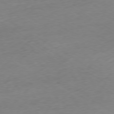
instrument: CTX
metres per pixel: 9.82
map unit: Ap
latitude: -78.8597
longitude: -57.5560
